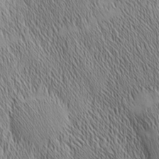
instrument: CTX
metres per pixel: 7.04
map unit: Nhu
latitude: -5.8989
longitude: -152.3845
